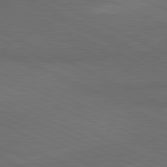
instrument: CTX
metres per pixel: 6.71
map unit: lApd
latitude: 81.3104
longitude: 148.7275
